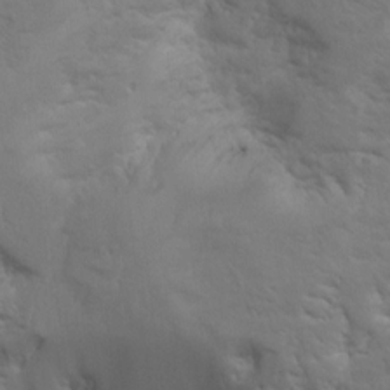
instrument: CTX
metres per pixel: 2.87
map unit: Hto
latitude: 8.4223
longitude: -31.1970
